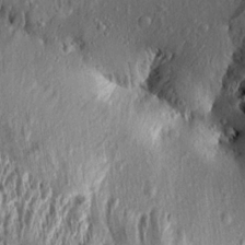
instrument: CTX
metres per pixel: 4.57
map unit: Aa
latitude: 14.5735
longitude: -143.8395
